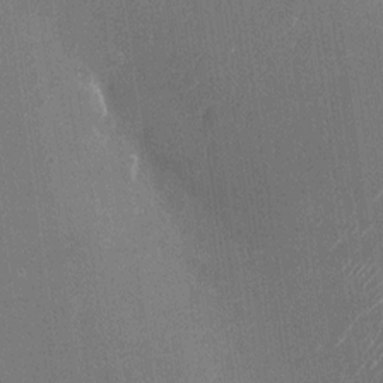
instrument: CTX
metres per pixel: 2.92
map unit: Nhu
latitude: -24.7463
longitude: -71.9339
